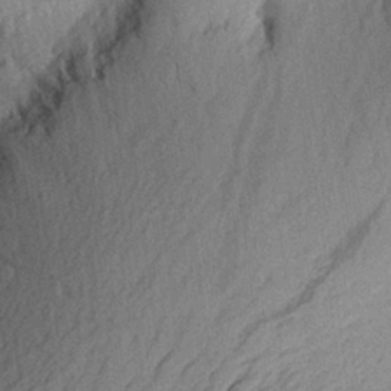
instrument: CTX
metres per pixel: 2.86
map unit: Aa
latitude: 25.1781
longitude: -145.3670
